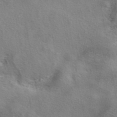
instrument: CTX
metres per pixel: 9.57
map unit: eAb
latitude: 41.8772
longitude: 104.0283
